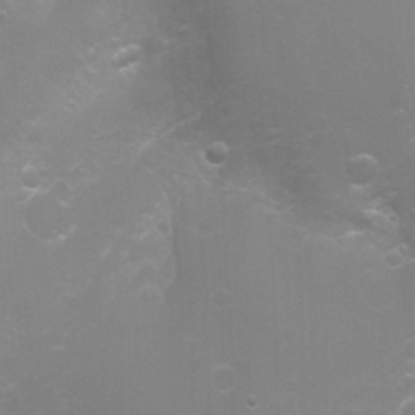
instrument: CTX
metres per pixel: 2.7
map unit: Nhu
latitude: -4.7652
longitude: -75.1781
